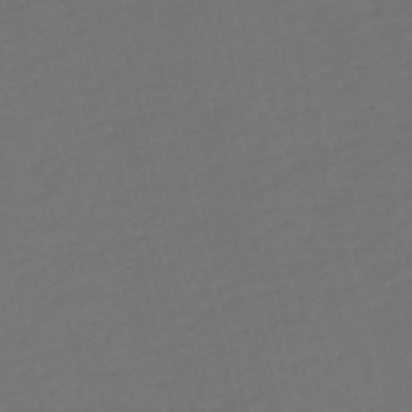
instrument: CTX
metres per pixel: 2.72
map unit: HNb
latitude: -54.3873
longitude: -50.0822
